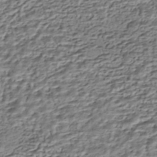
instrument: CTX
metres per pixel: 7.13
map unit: HNhu
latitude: -43.3131
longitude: 106.0472
